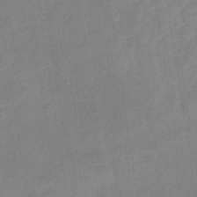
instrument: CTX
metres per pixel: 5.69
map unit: lHb
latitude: -36.8597
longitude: 72.2550
